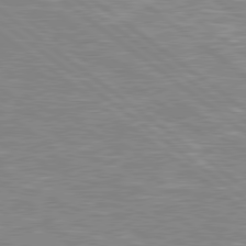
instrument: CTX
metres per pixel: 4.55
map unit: Hpe
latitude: 79.2915
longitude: -120.9325
